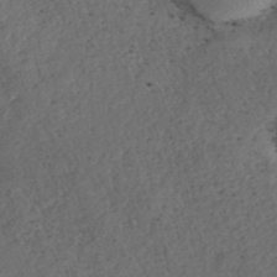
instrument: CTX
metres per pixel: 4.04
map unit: ANa
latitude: 40.1766
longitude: 18.7652
